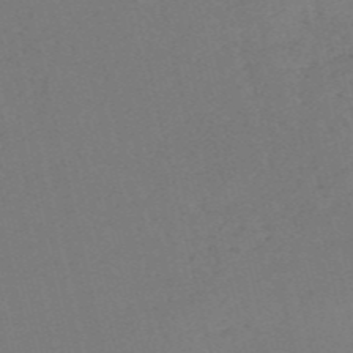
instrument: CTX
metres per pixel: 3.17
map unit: HNb
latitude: -54.6519
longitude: -41.7449
